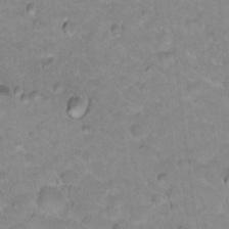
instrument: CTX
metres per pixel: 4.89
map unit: Hto
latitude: 17.7828
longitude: -35.4615
